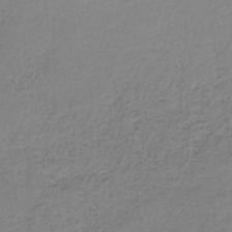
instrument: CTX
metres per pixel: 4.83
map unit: HNb
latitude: -35.1809
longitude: 52.4440
